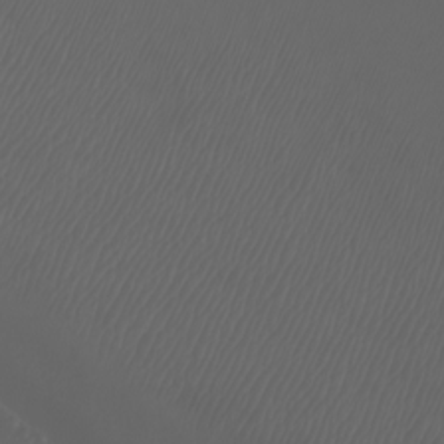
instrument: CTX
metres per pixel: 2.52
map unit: Htu
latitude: -7.2187
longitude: -73.6694
